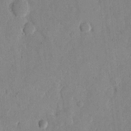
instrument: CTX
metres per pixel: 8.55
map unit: eHh
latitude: 13.1781
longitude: -68.3278
